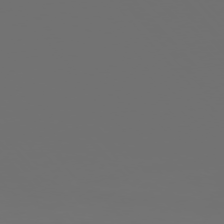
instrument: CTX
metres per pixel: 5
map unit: Ap
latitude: -76.3684
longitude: -63.5182
